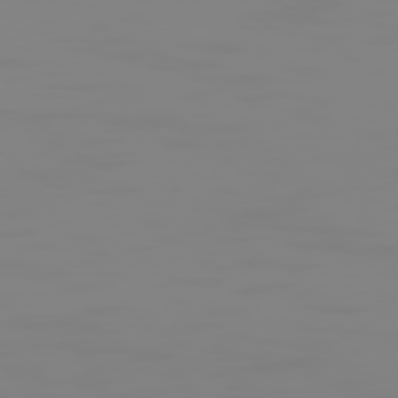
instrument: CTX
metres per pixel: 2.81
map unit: Hpe
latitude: 74.1956
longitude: -127.1592
